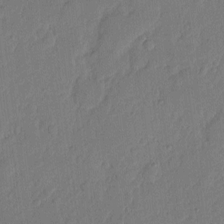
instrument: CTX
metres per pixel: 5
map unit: eHh
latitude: 5.5938
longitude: -72.5924
